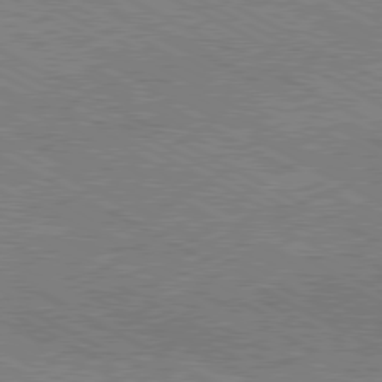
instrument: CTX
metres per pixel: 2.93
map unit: Hpe
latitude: -81.1431
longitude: 20.4062
